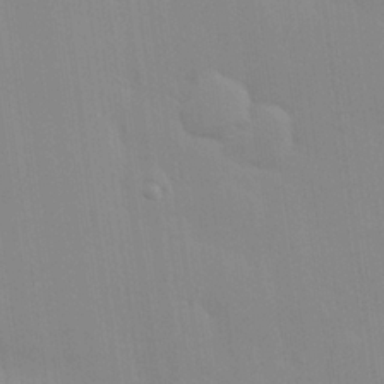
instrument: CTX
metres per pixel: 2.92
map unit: Hve
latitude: 24.8380
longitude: -91.4049
